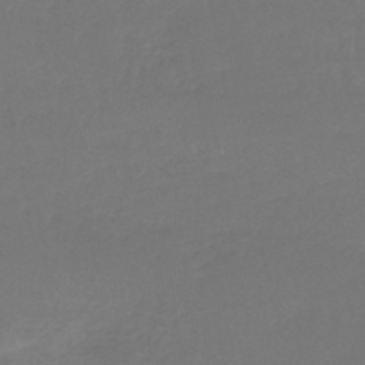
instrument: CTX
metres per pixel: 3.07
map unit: lHb
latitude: -43.5966
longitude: 63.4265
